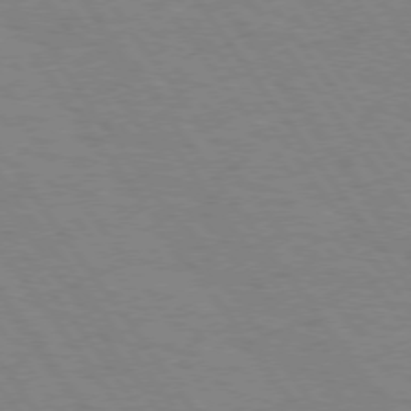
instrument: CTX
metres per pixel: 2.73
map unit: Hpe
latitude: 74.4412
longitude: -137.4994
